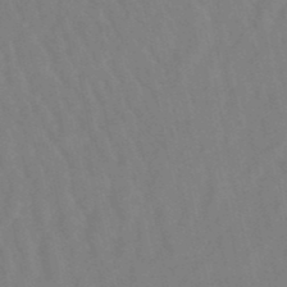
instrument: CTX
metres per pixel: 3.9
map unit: lHb
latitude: -49.7289
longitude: 70.8408
